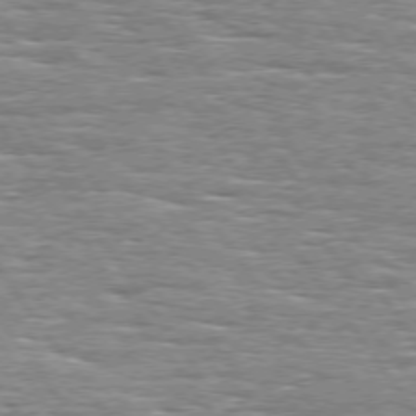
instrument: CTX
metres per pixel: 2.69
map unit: Hpe
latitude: 74.3467
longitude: -137.8961
